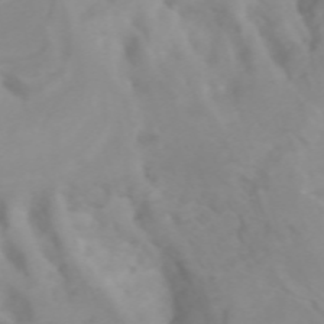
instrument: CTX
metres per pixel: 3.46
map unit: Htu
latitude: -4.8030
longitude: 137.3698
